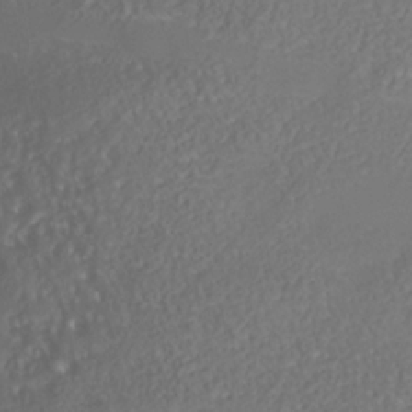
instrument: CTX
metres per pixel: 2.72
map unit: Nhe
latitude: -38.1228
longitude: -88.7813
